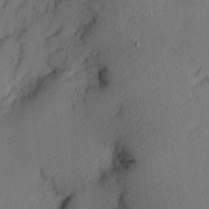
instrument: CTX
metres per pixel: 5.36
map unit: Nhu
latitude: 1.2915
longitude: -77.3103
